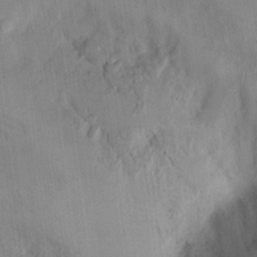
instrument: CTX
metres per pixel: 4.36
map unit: Hto
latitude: 14.0255
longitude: -60.0444
